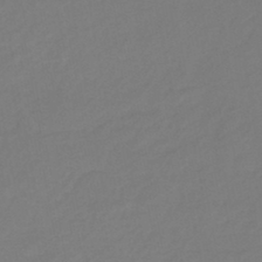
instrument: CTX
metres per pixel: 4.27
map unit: eHb
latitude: -46.0661
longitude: 88.7652
